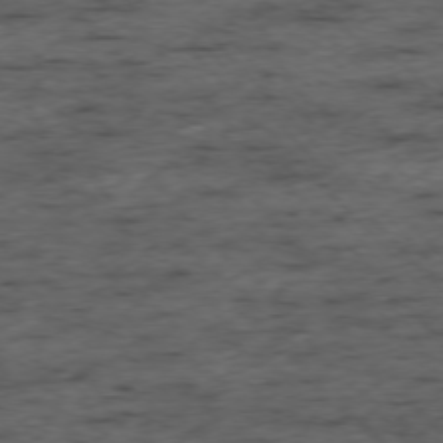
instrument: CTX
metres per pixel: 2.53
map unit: Ap
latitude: -76.1984
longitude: -91.3860
